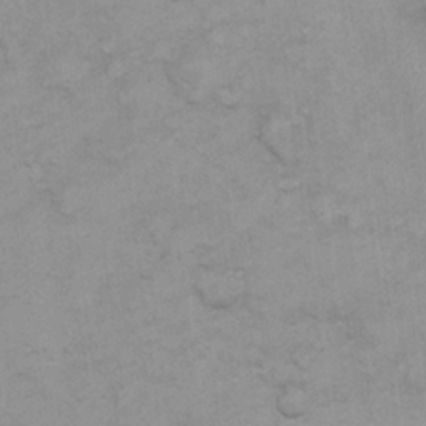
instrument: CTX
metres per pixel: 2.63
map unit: eHh
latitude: 21.8584
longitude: -59.2348
